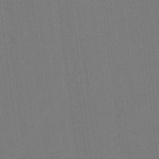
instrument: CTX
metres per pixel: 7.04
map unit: lHvf
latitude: -11.0864
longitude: -104.6302
